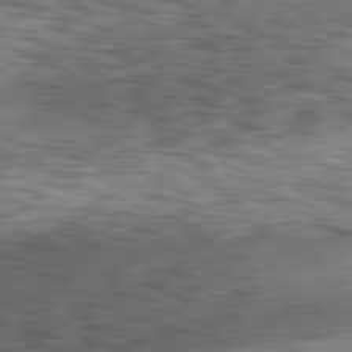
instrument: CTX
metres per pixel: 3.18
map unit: Hpe
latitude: -81.0487
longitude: 18.3873
